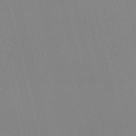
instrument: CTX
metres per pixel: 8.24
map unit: Nve
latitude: -57.7855
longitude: 63.0486
